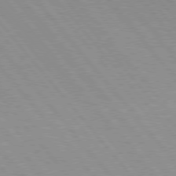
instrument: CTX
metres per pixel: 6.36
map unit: Hpe
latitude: 76.2900
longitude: -153.1026
